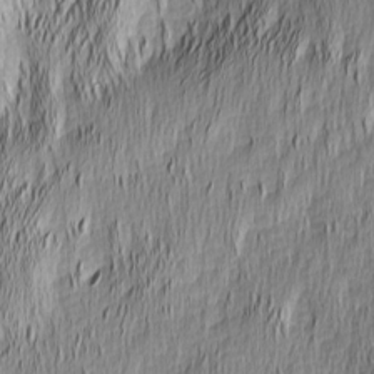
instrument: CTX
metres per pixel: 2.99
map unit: Nhu
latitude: -5.6533
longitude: -150.6112
